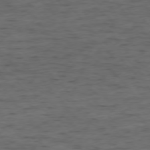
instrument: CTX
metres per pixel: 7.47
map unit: Ap
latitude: -76.6141
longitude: -91.9339
